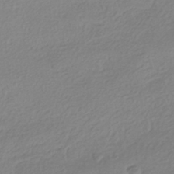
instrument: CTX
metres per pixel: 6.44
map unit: HNhu
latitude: -40.6140
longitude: 93.9178
